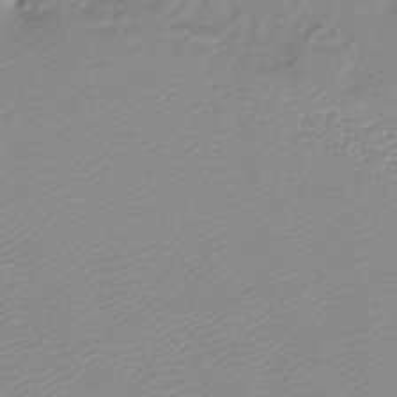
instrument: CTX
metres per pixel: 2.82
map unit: lHb
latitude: -40.8975
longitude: 70.1984
